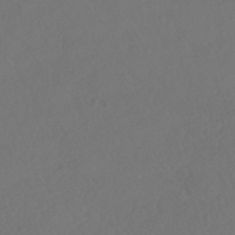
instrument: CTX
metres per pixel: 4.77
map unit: HNhu
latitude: -41.3321
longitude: 97.4832
